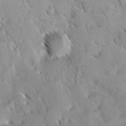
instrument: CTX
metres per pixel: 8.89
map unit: Ave
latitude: 8.6680
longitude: -104.1767
